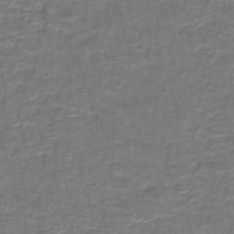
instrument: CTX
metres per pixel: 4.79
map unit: lHb
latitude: -42.1983
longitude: 55.7289
